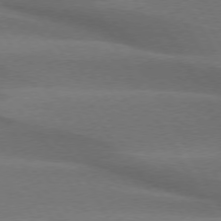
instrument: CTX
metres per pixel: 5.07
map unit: lApd
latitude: 74.3467
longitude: -65.2537
